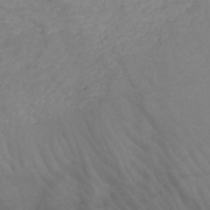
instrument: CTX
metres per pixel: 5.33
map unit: HNb
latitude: -49.9178
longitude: -46.4979
